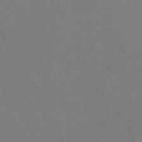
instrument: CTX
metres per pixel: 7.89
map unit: Ht
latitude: -7.1809
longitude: -37.1403
